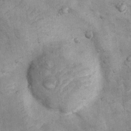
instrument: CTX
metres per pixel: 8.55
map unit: Nhu
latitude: 7.5182
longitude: -23.4615
